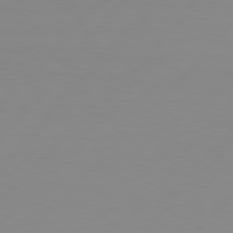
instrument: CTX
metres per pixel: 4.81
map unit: Hpe
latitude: 77.4804
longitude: -123.8016
